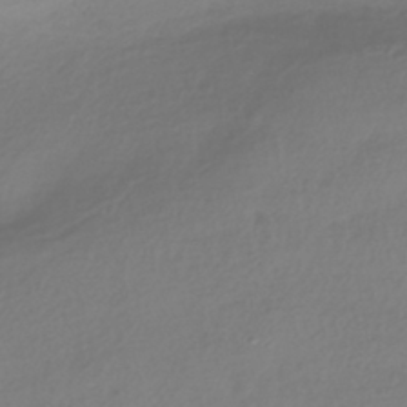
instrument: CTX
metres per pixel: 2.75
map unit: HNhu
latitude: -42.1416
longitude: 97.0487
